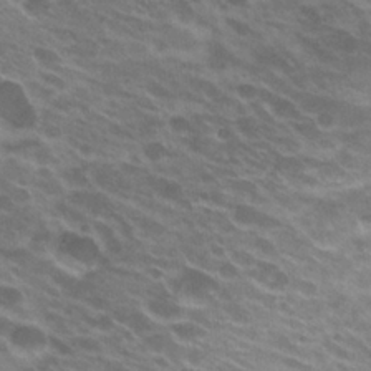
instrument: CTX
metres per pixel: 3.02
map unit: Hto
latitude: 23.9150
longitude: -38.6868
